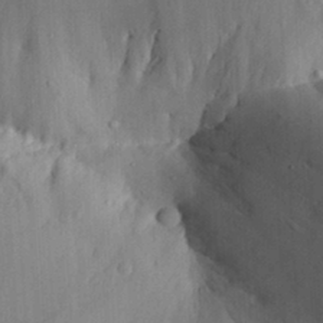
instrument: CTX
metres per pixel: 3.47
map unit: Aa
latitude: 29.8205
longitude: -132.9514
